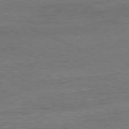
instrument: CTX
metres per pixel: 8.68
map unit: Ap
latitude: -81.1620
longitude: -76.7624
